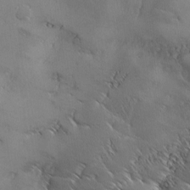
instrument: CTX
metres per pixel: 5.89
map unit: Ave
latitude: 1.2348
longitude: -114.1010
